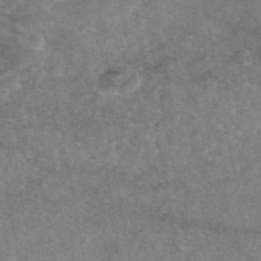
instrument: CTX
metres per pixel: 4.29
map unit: eAb
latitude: 47.2159
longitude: 123.2754
